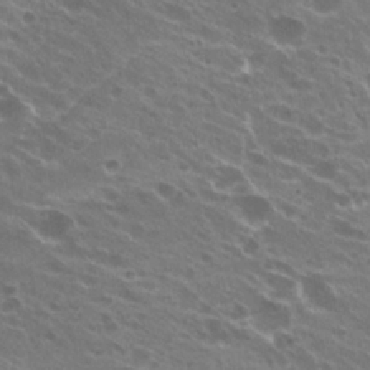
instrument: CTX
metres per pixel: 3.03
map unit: Hto
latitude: 23.9717
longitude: -38.8191
